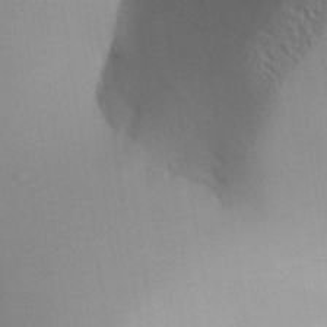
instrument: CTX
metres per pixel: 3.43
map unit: Aa
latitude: 32.1956
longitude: -141.3859
